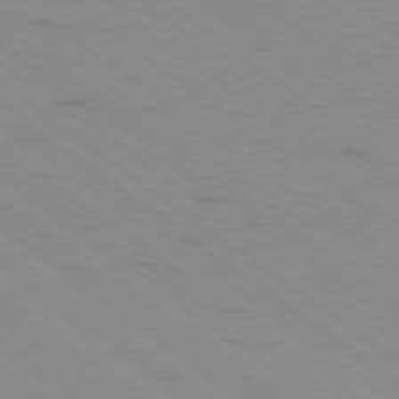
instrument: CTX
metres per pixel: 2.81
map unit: Ap
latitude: -79.0108
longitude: -99.5938
